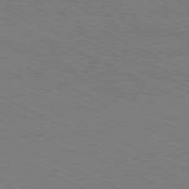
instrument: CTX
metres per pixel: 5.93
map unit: Hpe
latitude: -81.1242
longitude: 15.3699
